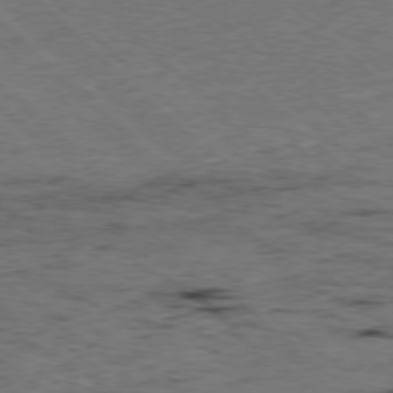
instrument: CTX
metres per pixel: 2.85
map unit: Hpe
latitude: -78.1605
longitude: 16.2929
